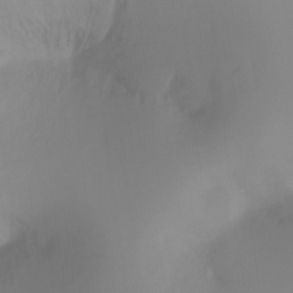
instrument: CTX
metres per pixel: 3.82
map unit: Ht
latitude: -17.1431
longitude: -46.5357
